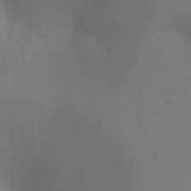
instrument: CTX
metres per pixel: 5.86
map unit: Ht
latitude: -7.5021
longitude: -28.7246
